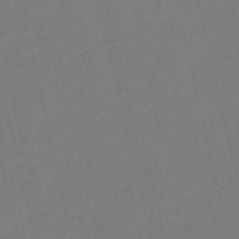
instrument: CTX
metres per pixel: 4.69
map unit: HNb
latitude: -53.0486
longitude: -48.3089
